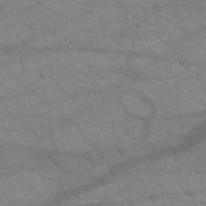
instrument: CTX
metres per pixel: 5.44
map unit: HNb
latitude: -52.2550
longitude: -43.1025
